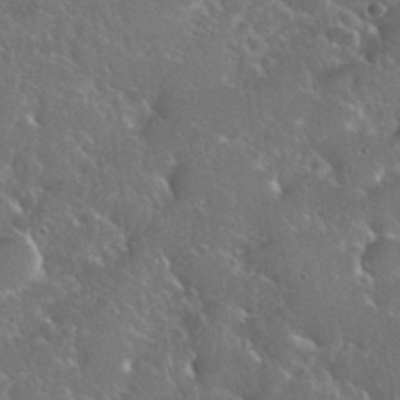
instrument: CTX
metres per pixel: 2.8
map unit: eHh
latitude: 37.5938
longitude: -61.0080
